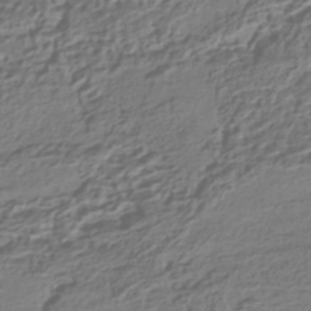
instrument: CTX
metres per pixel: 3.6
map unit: HNhu
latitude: -42.5195
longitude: 107.1054
